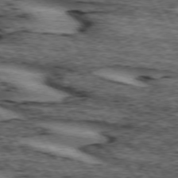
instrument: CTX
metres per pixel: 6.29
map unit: lApd
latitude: 74.0255
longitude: -74.7813
